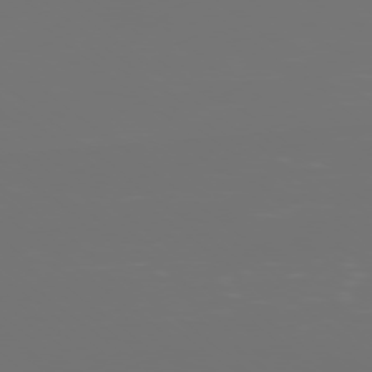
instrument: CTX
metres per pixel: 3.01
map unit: Ap
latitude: -78.8030
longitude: -60.3845
